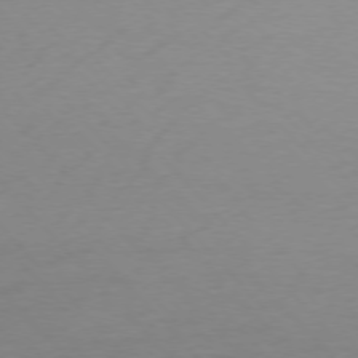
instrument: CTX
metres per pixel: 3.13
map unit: Ap
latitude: -76.7463
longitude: -71.9339
